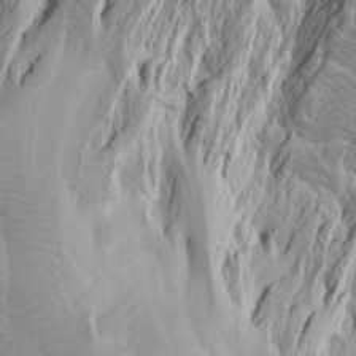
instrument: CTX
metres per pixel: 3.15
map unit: Htu
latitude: -7.8989
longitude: -64.9703
